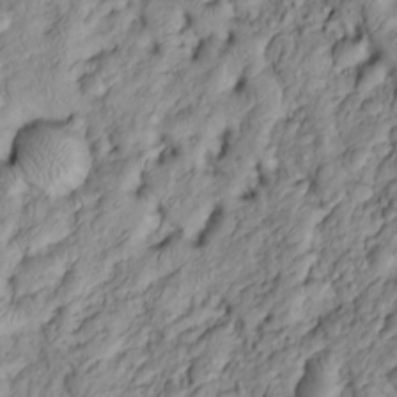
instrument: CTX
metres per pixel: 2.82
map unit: Htu
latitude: -6.0661
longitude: 155.7666
